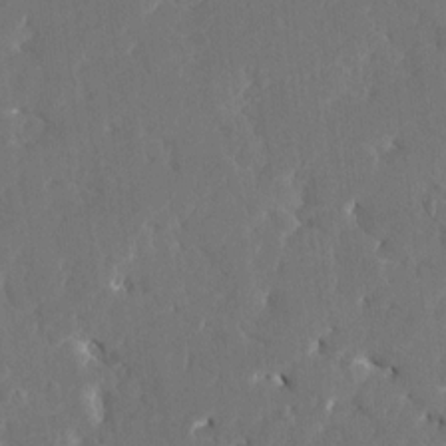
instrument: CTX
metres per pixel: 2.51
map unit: HNhu
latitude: 6.8947
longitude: -5.0647
